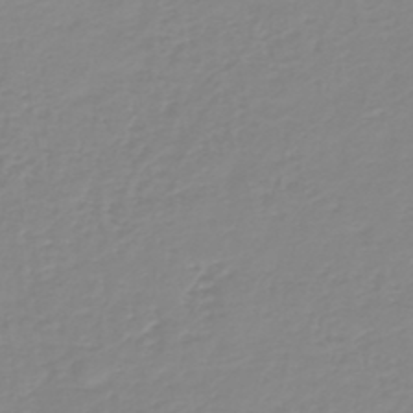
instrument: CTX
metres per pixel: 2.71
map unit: HNb
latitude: -45.0864
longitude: 54.6330
